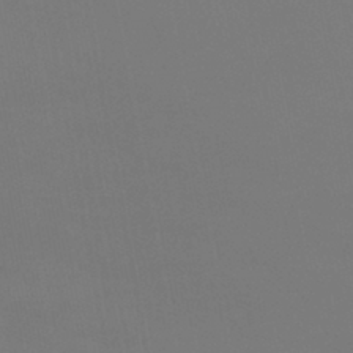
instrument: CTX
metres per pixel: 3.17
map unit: eHb
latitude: -38.5196
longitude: 74.8408
